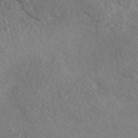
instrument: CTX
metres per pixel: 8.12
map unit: eAb
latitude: 49.3104
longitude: 116.9163
